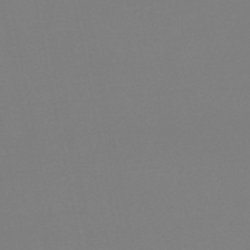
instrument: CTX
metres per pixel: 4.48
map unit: lHb
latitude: -48.9542
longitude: 69.5966
